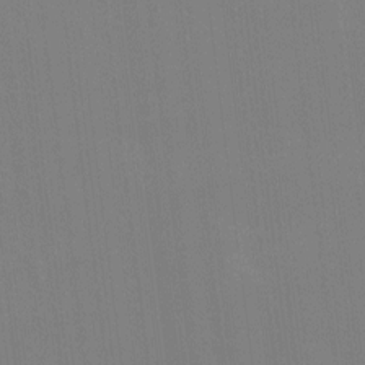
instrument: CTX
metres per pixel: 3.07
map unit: Hto
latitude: -7.5588
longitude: -39.1025
